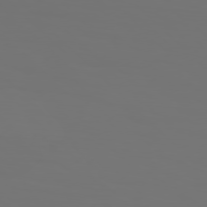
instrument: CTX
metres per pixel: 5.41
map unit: Hpe
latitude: 76.7435
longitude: -134.7246
